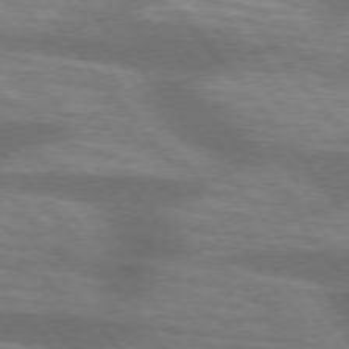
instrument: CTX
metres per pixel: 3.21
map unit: lApd
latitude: 75.1592
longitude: -58.2145
